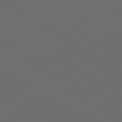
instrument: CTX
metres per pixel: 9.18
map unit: Ap
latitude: -78.8975
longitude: -93.6505
